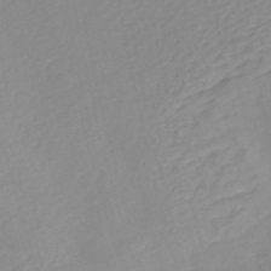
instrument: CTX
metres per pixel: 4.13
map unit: HNhu
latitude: -48.6519
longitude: 30.6140
